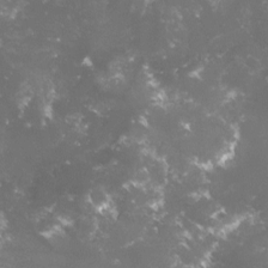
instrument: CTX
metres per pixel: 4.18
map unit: lHvf
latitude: -15.9556
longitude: -100.1200
